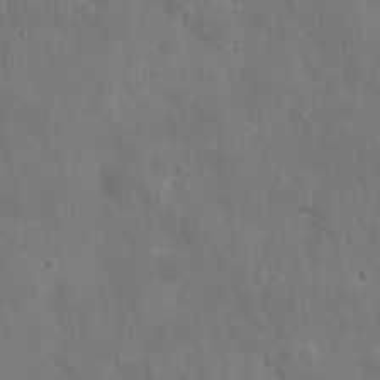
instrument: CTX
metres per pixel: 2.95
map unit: eHh
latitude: 6.9703
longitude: -72.4034
